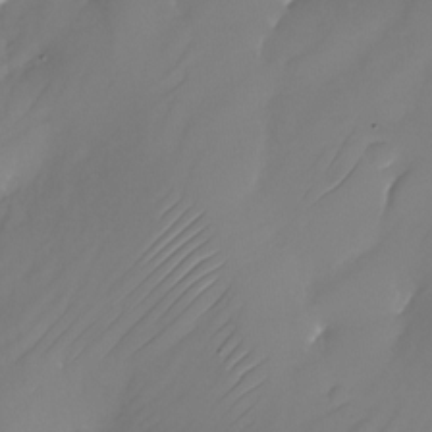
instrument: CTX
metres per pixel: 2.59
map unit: Nhu
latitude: -24.1984
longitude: -71.7827
